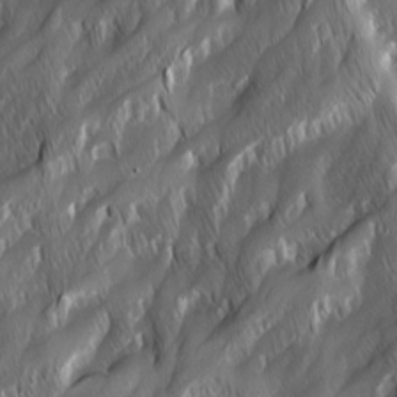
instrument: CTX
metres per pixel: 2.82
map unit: Ave
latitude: 15.7261
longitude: -135.2726
